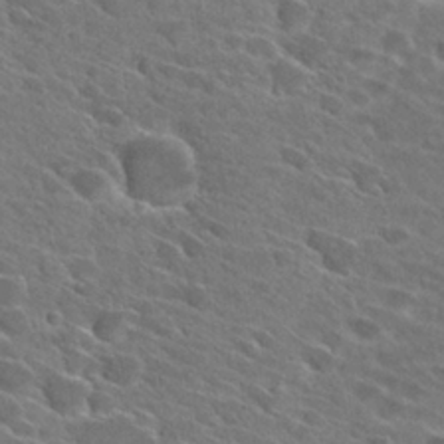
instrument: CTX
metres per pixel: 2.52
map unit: Hto
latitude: 27.5938
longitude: -42.6491
